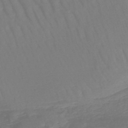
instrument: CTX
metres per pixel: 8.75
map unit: lHb
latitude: -46.9352
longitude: 65.1242
